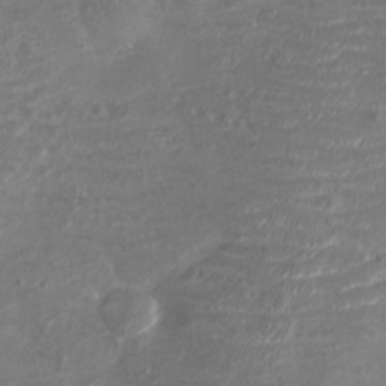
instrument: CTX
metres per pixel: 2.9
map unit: eHh
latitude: -3.5966
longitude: -75.0836
